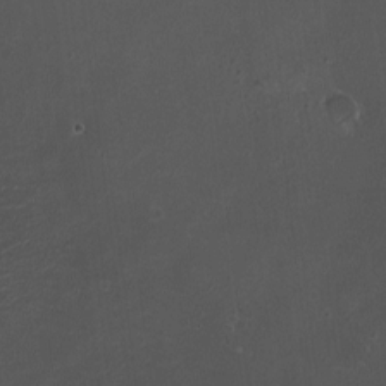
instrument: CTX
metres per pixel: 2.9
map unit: HNhu
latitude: 6.6490
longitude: 6.3873
